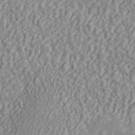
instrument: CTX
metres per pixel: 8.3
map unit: ANa
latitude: 45.5938
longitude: 36.8219
